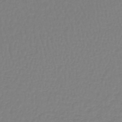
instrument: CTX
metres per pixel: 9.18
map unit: lHb
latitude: -42.0472
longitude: 60.3873
